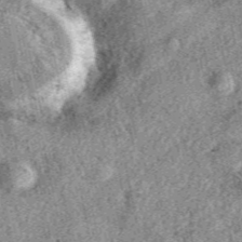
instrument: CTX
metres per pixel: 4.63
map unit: eAb
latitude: 38.3845
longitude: 109.9367
